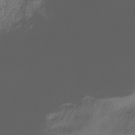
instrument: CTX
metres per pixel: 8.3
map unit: Hve
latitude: -31.4076
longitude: 94.5384
